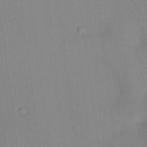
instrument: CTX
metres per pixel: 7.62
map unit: HNhu
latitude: 13.5938
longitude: 12.4062
